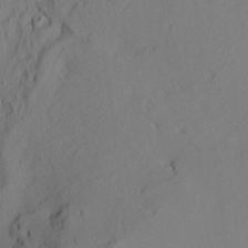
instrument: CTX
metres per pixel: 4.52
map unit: HNhu
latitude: 10.6113
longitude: 23.6155
